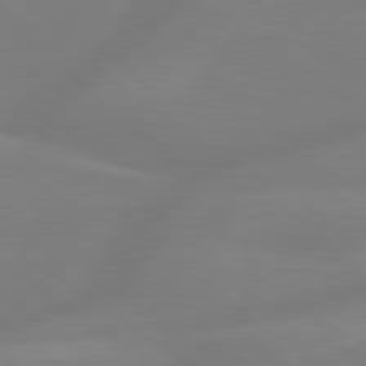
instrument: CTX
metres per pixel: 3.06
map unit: lApd
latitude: 79.4616
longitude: -149.2348
